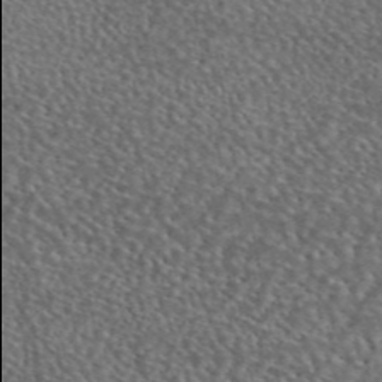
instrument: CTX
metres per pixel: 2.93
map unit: eAb
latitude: 45.5938
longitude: 114.0094
